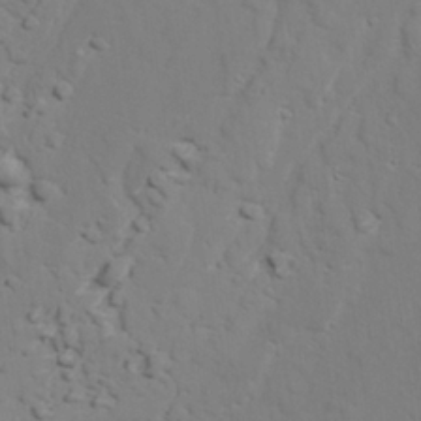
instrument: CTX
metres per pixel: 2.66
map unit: lAvf
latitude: 26.2523
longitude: -110.0255
